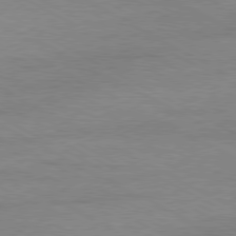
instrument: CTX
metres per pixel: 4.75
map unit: Ap
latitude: -80.7463
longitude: -86.4601
